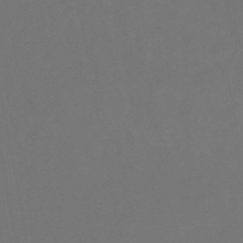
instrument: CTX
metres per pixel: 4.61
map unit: lHb
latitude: -47.7666
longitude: 74.2362
